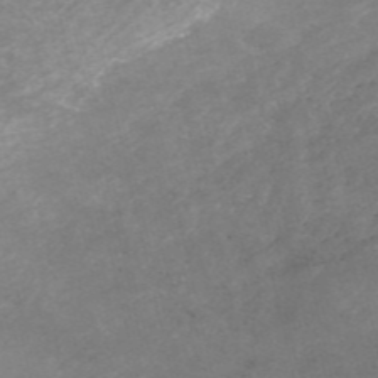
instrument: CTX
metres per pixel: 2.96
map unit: eHh
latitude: -54.4629
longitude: -90.3845
